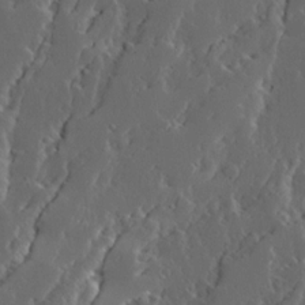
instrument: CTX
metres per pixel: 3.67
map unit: Ave
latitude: 14.1578
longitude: -136.5735
